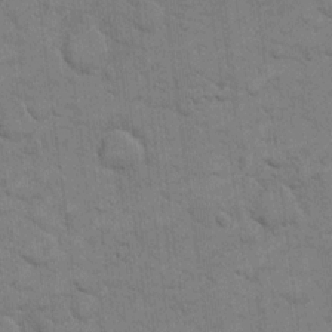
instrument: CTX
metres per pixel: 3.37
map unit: eHh
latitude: 12.3845
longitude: -65.4048
